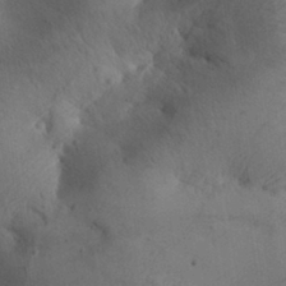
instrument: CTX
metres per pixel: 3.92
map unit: Aa
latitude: 29.5182
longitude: -144.9702
